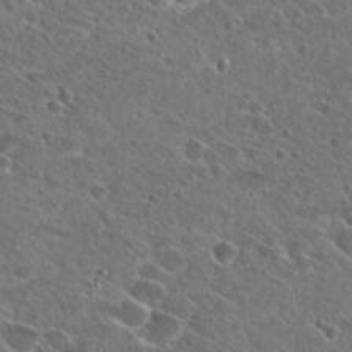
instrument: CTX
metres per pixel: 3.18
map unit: Hto
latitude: 26.1200
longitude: -46.6491
